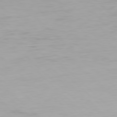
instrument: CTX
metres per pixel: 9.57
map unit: Hpe
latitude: 77.5749
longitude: -162.8380
